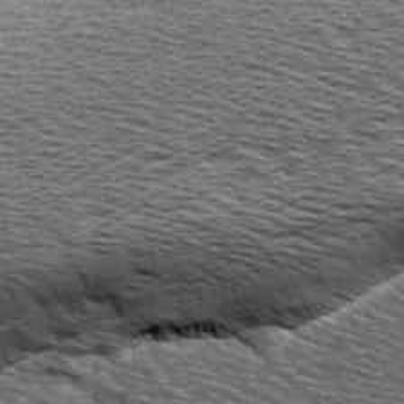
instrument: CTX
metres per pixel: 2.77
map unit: Ave
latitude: 14.9325
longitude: -104.4979
